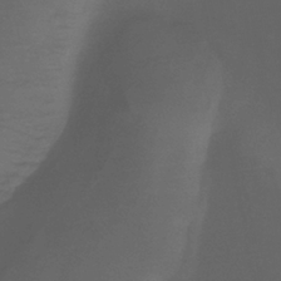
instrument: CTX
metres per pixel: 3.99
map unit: Htu
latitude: -13.3510
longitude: -46.8569
